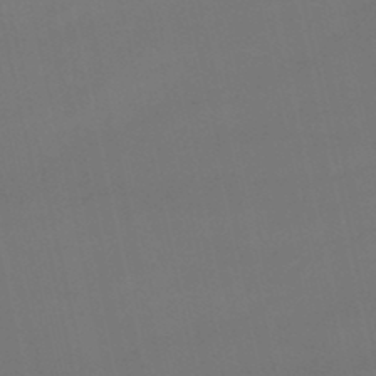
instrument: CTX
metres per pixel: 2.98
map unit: lHb
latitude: -46.9352
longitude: 66.8975
